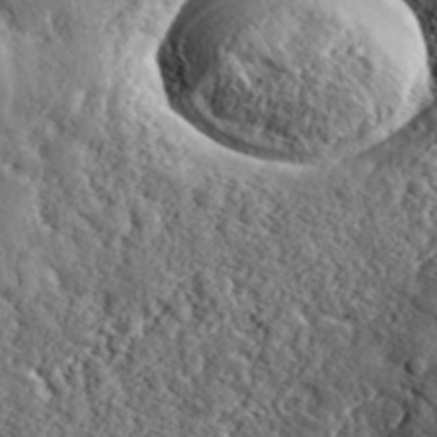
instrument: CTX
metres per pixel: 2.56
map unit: eHh
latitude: 36.9892
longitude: -81.7261
